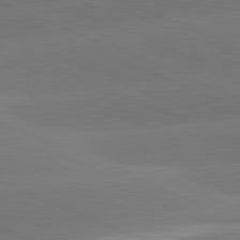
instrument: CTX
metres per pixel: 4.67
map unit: lApd
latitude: 82.0255
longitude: -155.3104
